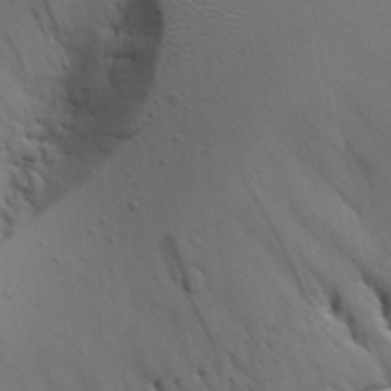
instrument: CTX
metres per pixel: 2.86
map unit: Aa
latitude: 18.9324
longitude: -126.0633
